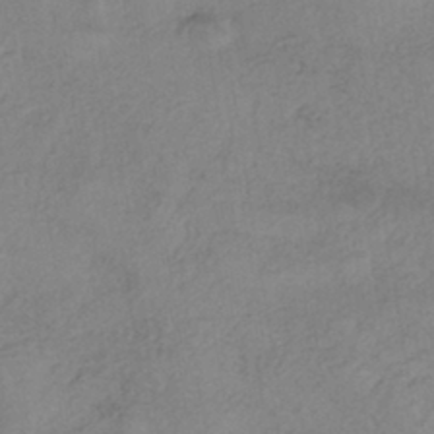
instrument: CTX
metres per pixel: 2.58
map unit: eHh
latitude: -42.0283
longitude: 119.4077
